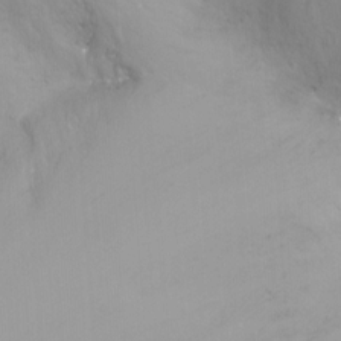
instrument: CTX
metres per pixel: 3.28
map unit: Nhu
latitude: -12.0661
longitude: -63.3482
